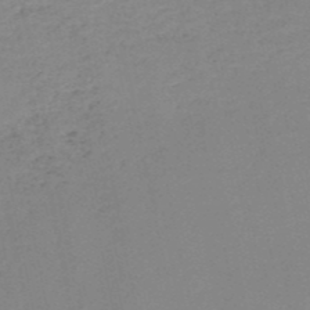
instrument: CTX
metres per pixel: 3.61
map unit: HNb
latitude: -51.3887
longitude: -52.2901
